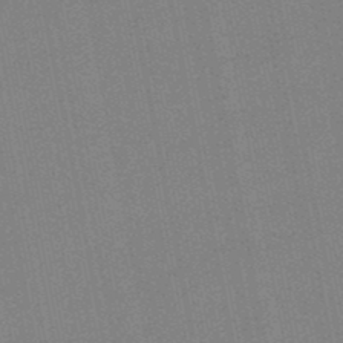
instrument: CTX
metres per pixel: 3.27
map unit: lHb
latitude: -49.0298
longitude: 80.0472
